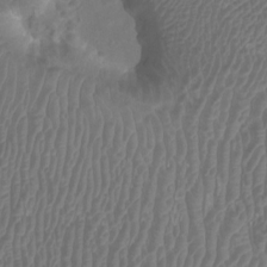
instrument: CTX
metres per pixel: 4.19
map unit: Htu
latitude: 3.5749
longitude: -20.3845
